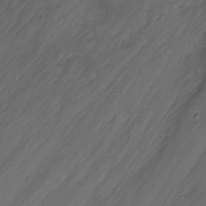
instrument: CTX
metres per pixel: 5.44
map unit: Nhu
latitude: -7.7288
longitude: -68.8191
